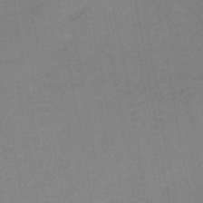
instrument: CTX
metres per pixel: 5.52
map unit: lHb
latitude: -44.6707
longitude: 63.2376
